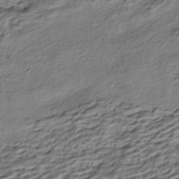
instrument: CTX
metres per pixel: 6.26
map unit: HNhu
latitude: -42.5762
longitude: 105.9178
